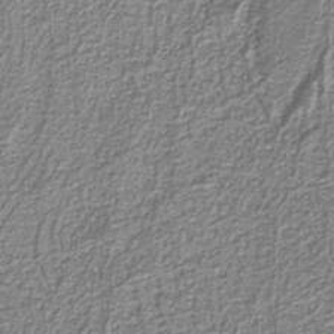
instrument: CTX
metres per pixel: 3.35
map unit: HNb
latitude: -40.0661
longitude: 51.2943
